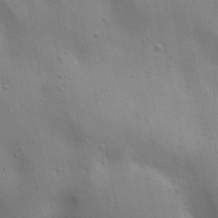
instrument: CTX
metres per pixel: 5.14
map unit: lAa
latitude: 18.3089
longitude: -138.8191
